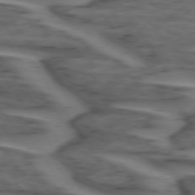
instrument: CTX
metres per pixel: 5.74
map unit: lApd
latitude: 73.9528
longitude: -71.3481
